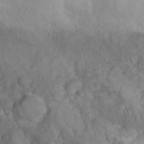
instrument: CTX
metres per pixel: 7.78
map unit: eHh
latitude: 30.7247
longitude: -71.0458
